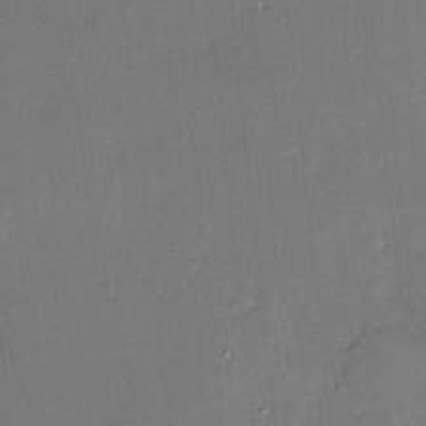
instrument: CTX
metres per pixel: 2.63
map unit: Hve
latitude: -9.2943
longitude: 175.5210
